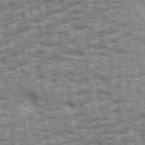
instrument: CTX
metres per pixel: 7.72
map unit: Aa
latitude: 34.3278
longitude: -136.1200
